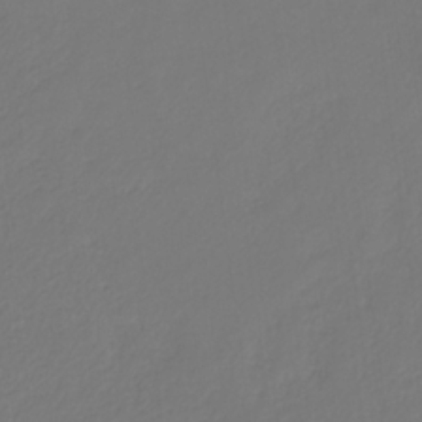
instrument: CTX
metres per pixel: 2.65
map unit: eHb
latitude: -30.2172
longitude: 64.6141
